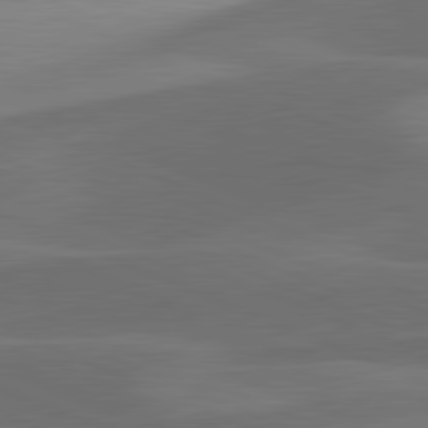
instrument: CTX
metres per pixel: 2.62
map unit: lApd
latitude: 81.6316
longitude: 124.6896
